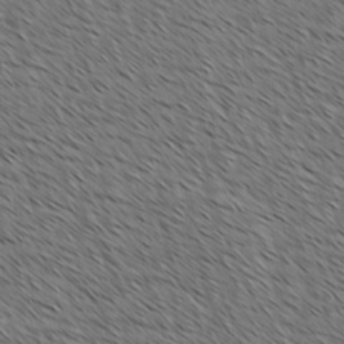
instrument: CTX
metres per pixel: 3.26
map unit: lAvf
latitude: -1.8045
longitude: -113.4993
